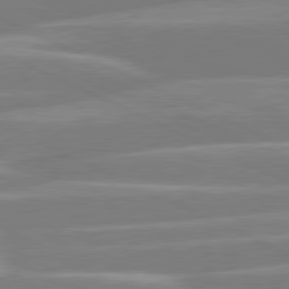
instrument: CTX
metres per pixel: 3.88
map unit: lApd
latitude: 80.8002
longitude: -131.1781
